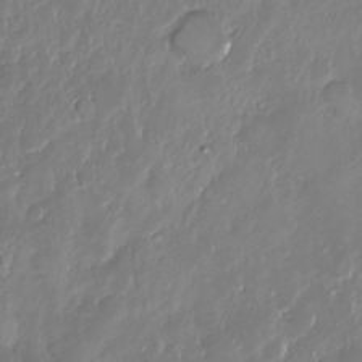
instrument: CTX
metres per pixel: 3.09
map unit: HNhu
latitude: -24.9542
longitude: 51.1431
